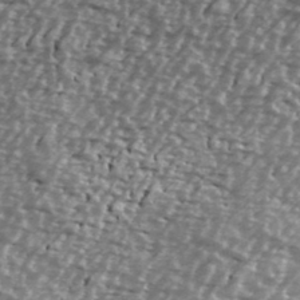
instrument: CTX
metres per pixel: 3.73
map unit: Ave
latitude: 40.0822
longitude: -112.3845
